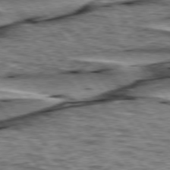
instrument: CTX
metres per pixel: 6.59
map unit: lApd
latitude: 76.2333
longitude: -71.1970
